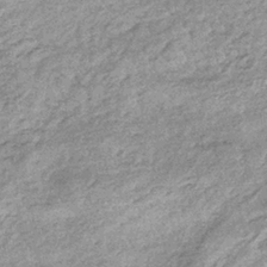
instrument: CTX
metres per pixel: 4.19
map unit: lHb
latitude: -36.2550
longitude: 66.0661
